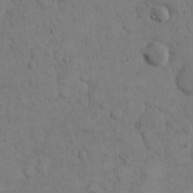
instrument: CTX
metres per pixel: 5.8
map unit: eHh
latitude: 14.4979
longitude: -67.1781
